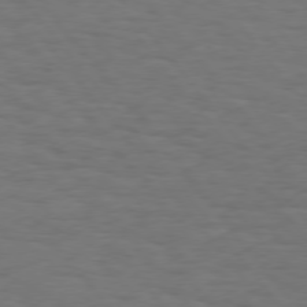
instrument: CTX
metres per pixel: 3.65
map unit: Hpe
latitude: 75.1970
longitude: -131.6883
